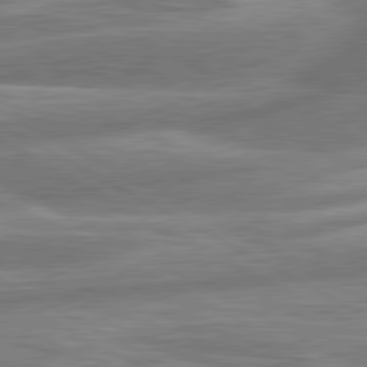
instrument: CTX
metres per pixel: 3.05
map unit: lApd
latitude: 80.6490
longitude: -166.4979
